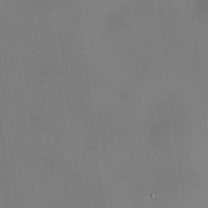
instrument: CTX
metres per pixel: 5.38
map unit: HNhu
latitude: 9.8395
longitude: 10.2362
